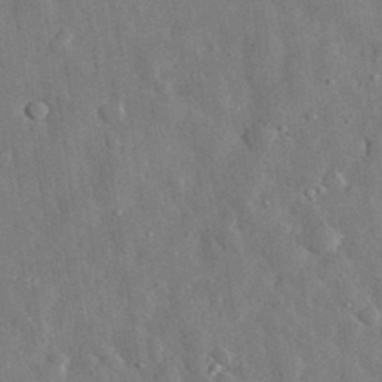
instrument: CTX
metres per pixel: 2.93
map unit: eHh
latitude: 31.8773
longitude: -77.7449
